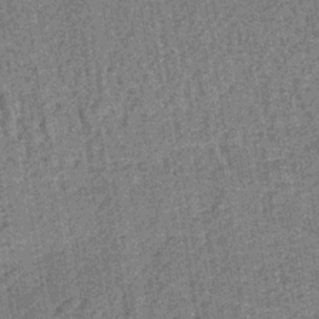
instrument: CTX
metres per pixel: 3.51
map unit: lHb
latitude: -39.1809
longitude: 60.2739
